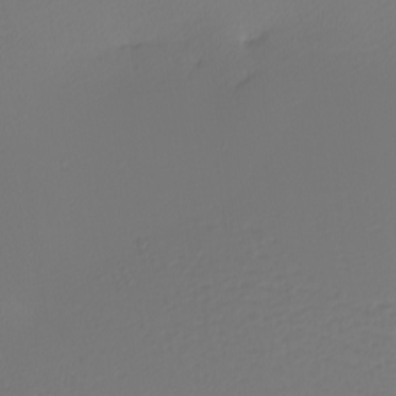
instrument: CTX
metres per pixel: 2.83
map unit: Nhu
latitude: -3.7288
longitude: -84.3656
